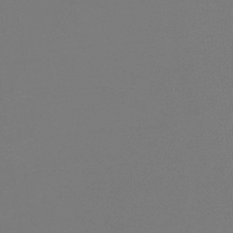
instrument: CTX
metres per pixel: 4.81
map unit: HNb
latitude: -35.5021
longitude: 55.4832
